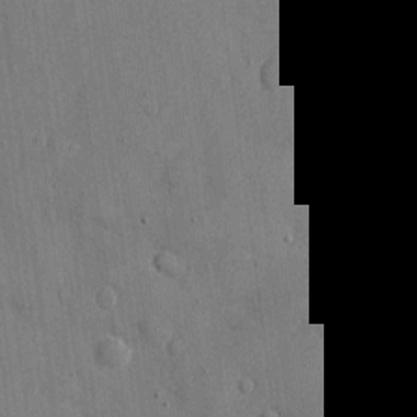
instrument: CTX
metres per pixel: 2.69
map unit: eHh
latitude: 8.2901
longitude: -68.3656
